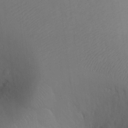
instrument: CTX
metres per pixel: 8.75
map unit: Ht
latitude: -7.8422
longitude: -35.1781
